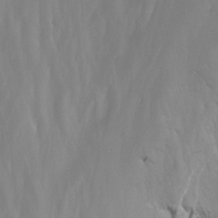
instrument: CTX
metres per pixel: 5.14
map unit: Nhu
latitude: -13.7478
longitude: -64.8380
